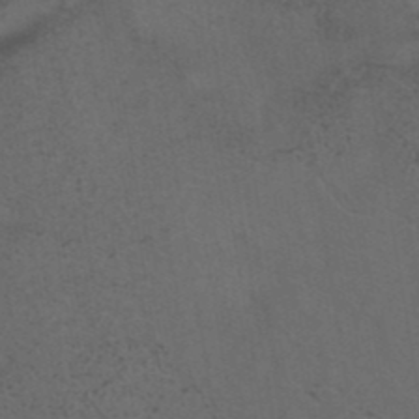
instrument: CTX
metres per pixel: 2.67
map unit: ANa
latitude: 40.4412
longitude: 29.1998
